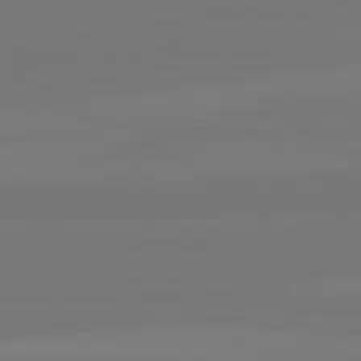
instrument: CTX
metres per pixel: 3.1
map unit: lApd
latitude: 81.9528
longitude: -176.4790
